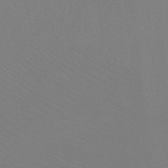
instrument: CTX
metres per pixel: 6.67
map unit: Ht
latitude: -10.0472
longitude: -38.0255
